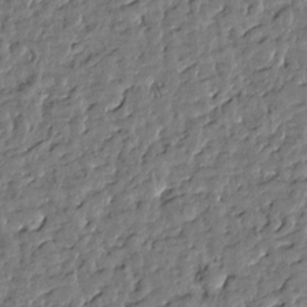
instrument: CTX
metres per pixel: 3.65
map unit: Htu
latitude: 0.4034
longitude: -179.3104
